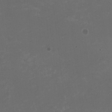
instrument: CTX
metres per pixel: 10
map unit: HNhu
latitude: -2.9919
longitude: -3.7638
